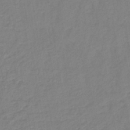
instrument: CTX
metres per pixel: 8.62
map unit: lHb
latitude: -40.4818
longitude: 74.5574
